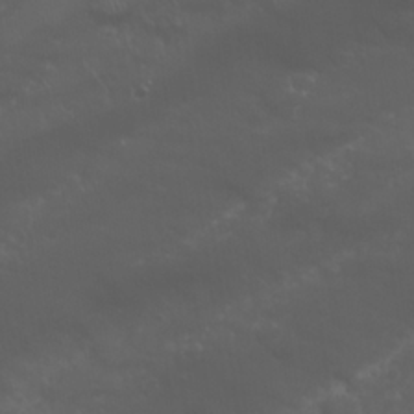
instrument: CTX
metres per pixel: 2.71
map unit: Nhu
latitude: 23.4804
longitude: -61.7071
